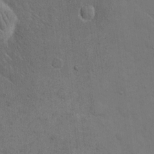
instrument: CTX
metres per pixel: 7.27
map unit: eHh
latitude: 19.3103
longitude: -63.3482
